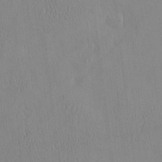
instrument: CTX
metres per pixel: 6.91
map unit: HNhu
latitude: -4.5951
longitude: 14.8975
